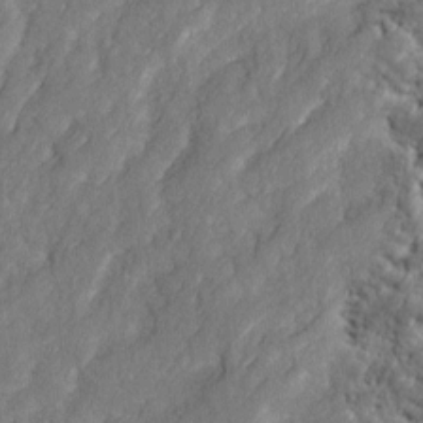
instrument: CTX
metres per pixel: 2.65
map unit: Ave
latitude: 16.6302
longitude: -134.8569
